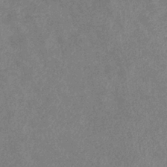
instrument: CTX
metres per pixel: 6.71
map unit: eHb
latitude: -38.4629
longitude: 77.3321
